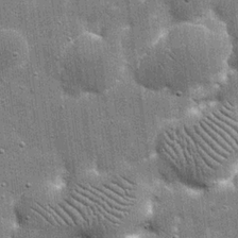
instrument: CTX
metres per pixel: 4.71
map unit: eHh
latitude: 20.2712
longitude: -66.9135
